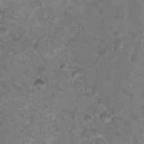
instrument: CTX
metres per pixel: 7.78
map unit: Nhu
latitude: 17.2915
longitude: -30.9514
